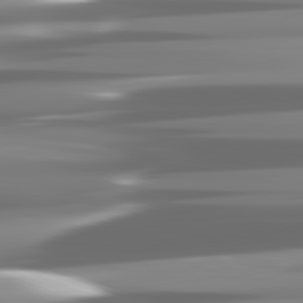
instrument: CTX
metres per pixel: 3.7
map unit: lApd
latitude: 81.8961
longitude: -136.3468
